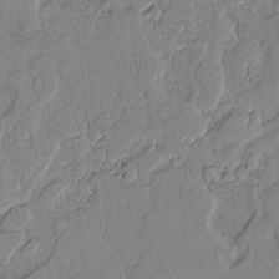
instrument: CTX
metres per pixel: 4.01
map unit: Aa
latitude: 10.8191
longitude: -129.3104
